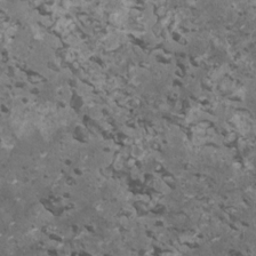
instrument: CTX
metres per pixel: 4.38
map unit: HNhu
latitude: 3.1970
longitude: 5.3698
